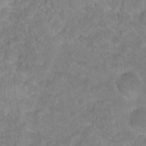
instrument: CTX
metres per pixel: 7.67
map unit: Hto
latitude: 17.9150
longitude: -37.9150
